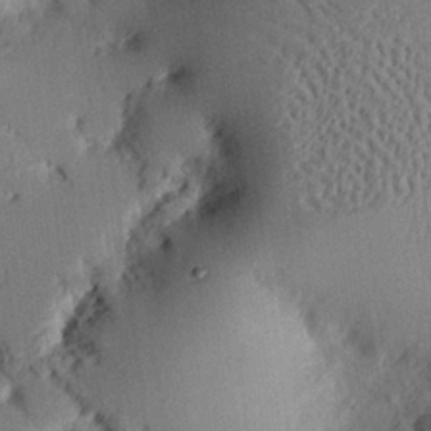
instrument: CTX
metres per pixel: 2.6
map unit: eHh
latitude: 26.6113
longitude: -81.1781
